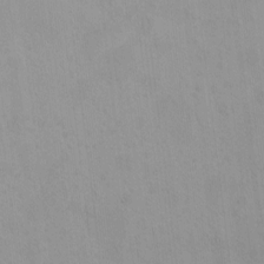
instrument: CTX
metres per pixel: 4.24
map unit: HNhu
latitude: 4.5735
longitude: 4.7463
